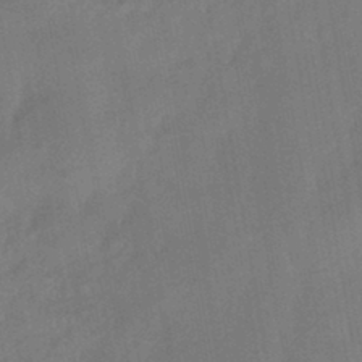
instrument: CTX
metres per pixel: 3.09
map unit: HNhu
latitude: -43.6343
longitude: 92.0472
